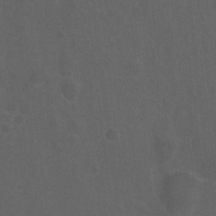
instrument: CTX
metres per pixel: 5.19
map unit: Hto
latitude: -10.0094
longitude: -36.5735
